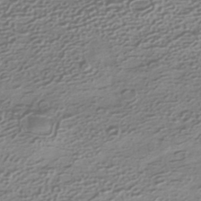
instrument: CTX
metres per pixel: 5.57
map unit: HNhu
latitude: -41.7289
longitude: 99.5210
